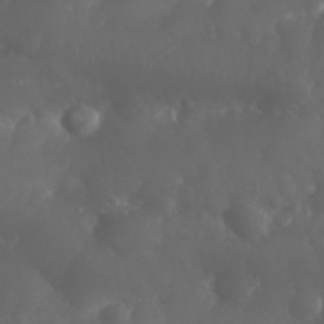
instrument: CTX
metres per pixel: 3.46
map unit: Nhu
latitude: 26.2901
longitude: -63.8962
